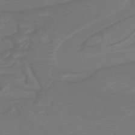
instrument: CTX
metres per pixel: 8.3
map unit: lHb
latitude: -42.7463
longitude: 52.8030
